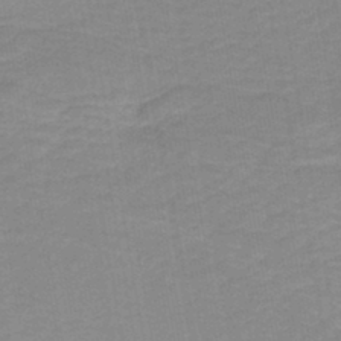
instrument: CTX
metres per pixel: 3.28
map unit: HNb
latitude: -44.0850
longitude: 51.7855
